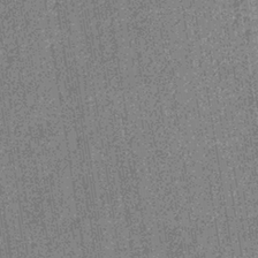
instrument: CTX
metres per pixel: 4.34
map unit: eHb
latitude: -35.9745
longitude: 73.6344
